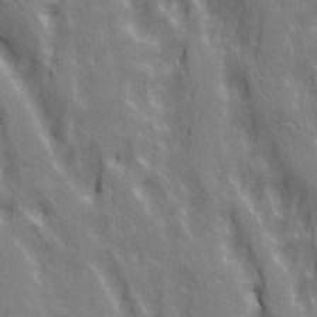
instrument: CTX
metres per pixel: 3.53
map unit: Ave
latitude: 20.8380
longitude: -134.6112
